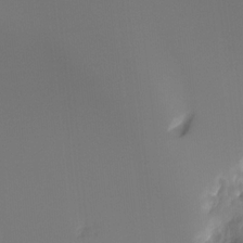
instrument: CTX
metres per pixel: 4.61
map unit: Hto
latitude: -7.5588
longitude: -47.4238
